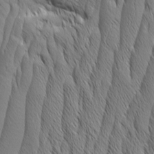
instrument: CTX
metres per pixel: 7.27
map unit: Aa
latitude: 7.7072
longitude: -130.0444
